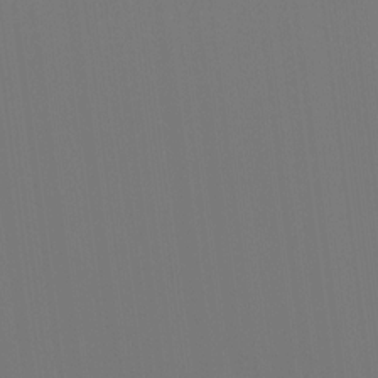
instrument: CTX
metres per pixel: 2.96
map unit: Ht
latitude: -15.5022
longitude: -42.1578
